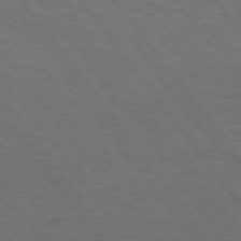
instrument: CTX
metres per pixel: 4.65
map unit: Hpe
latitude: 74.7246
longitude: -141.4048
